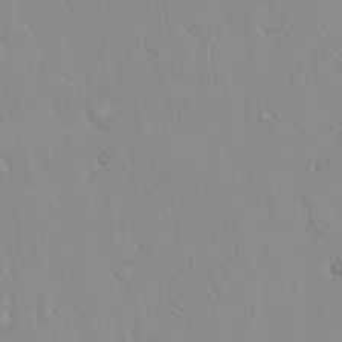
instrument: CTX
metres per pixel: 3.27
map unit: Hto
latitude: 17.1403
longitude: -57.8961
